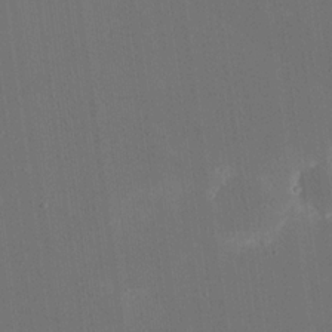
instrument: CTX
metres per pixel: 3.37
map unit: eHh
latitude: 19.1025
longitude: -69.7828
